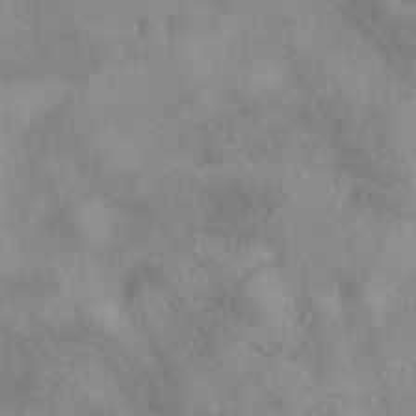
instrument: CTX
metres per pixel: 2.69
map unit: eAb
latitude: 40.2900
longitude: 109.3321
